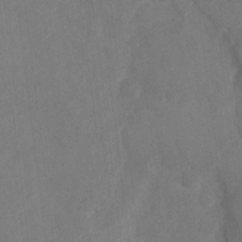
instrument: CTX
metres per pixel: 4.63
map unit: Ht
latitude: 5.2348
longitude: -30.1578
